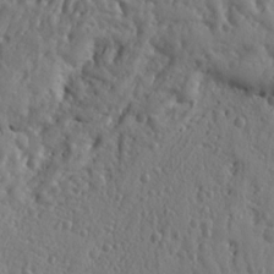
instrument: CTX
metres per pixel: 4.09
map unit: Ht
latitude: 10.3278
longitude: -76.8947
